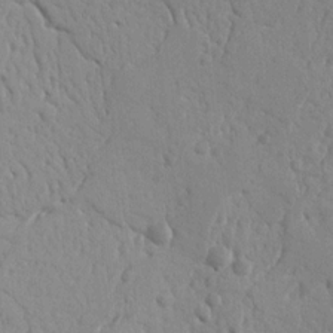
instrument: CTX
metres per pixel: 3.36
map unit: Nhu
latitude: 15.2159
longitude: -78.3468
